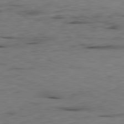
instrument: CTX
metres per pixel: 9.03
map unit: Ap
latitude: -82.0472
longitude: -69.6883
